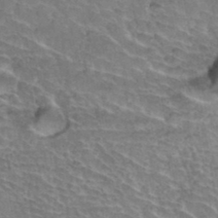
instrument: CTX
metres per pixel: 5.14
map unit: Hto
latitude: 35.8583
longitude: -45.8583
